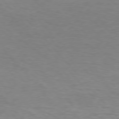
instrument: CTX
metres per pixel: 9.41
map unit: Hpe
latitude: 75.9906
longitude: -147.1404
